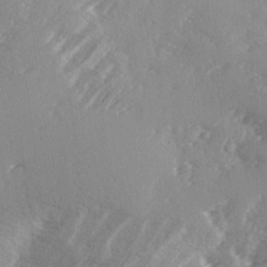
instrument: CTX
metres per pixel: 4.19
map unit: Ave
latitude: 1.9717
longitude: -111.1025
